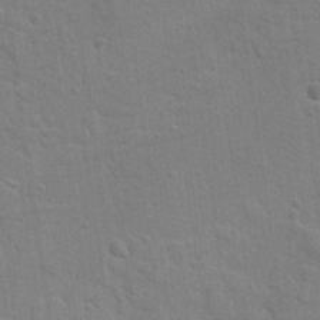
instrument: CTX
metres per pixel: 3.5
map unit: lAvf
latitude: -8.6707
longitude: -120.4034
